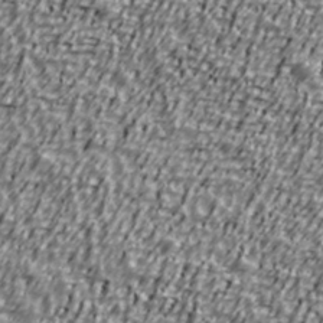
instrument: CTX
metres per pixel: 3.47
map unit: Ave
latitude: 40.7435
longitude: -112.1578
